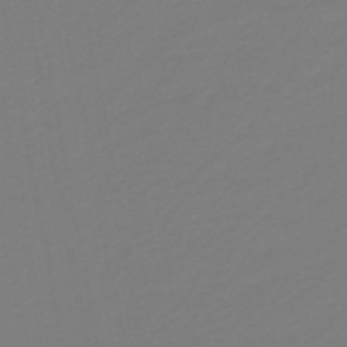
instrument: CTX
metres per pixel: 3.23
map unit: HNb
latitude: -46.3495
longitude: 55.1620
